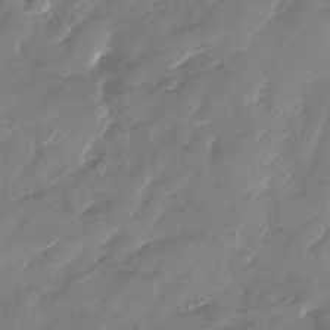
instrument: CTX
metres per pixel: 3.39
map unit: Nhu
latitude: -28.7463
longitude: -73.4427
